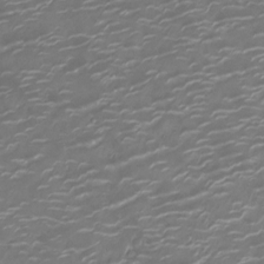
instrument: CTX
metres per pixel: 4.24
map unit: Ht
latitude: -10.3495
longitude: -19.2159
